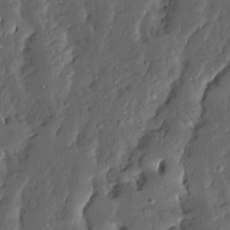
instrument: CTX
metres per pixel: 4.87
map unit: Ave
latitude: 13.7639
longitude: -136.0444
